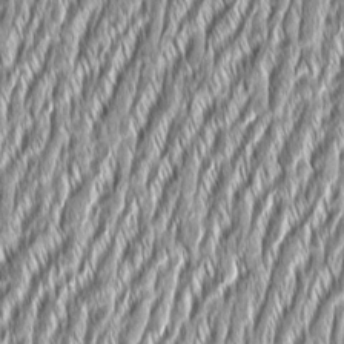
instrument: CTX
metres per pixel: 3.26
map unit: Aa
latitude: 7.9717
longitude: -131.7261
